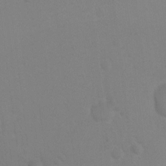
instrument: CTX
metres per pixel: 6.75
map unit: Ht
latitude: 3.1781
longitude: -28.2522
